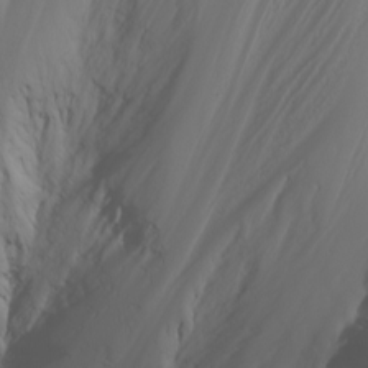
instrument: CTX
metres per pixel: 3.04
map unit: Nhu
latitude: -7.1242
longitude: -90.0822
